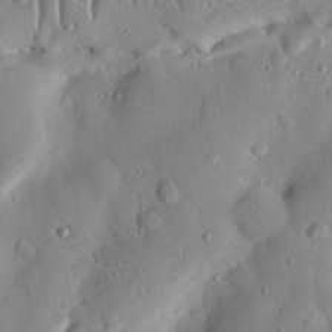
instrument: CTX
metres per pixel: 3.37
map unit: Nhu
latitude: 19.7449
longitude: -77.4048
